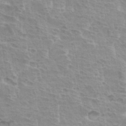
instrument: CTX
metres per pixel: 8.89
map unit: Hto
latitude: 33.9150
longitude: -40.6868
